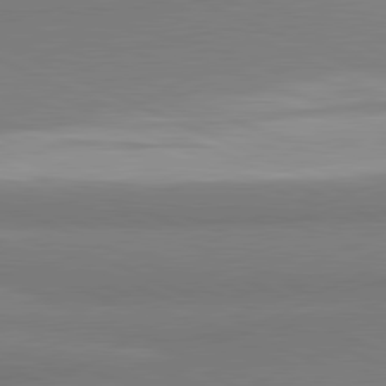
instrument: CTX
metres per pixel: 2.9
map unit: lApd
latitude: 81.4048
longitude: 177.7667
